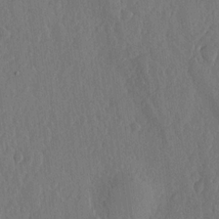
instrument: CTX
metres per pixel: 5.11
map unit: lHvf
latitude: 18.9891
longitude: -115.4048
